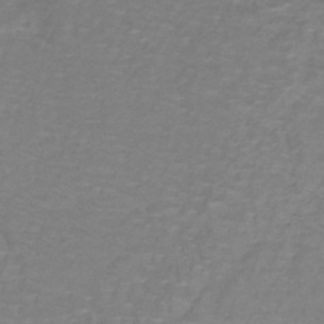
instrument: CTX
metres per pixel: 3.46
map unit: lHb
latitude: -41.7100
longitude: 56.4251
